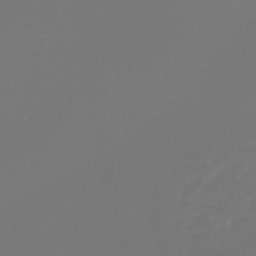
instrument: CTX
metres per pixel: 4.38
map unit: lHb
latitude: -43.3131
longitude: 63.8233
